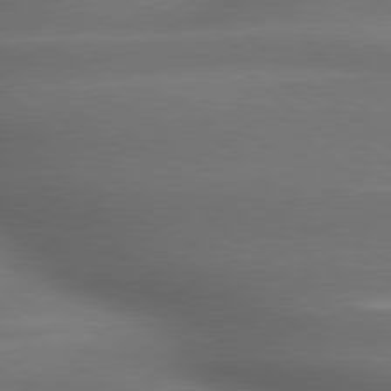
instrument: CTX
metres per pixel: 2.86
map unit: lApd
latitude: 79.2537
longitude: -117.6127
